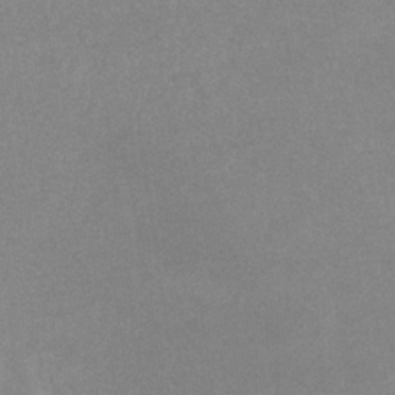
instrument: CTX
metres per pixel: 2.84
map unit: eHb
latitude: -32.9353
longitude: 68.1794
